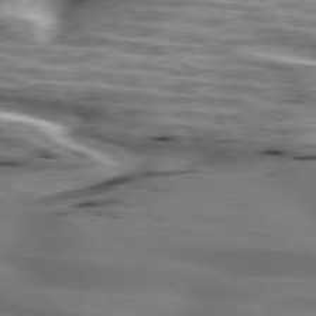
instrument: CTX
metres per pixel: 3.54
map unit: lApd
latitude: 75.4615
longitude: -59.9339
